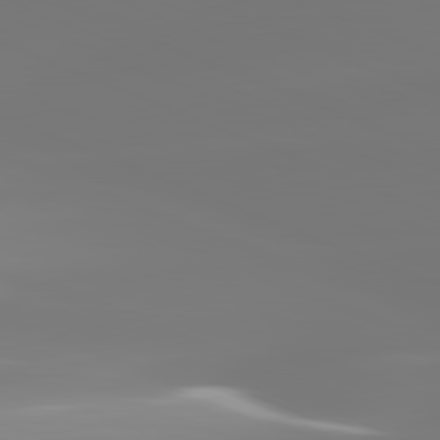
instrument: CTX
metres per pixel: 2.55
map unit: lApd
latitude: 81.8394
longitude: -150.1389
